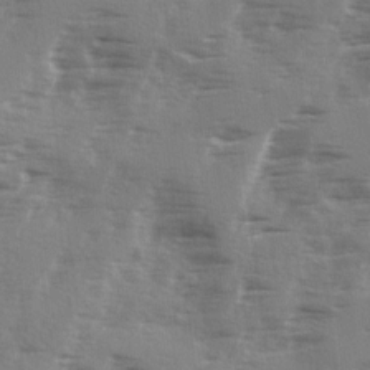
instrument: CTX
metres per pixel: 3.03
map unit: Ave
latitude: 1.9150
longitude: -110.8380
